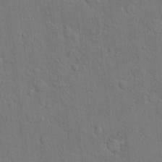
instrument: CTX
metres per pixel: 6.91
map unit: Hto
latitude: 10.0822
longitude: -61.2537
